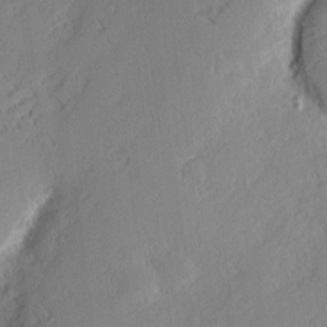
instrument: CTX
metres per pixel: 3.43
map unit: Nhu
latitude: 1.9150
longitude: -77.4237
